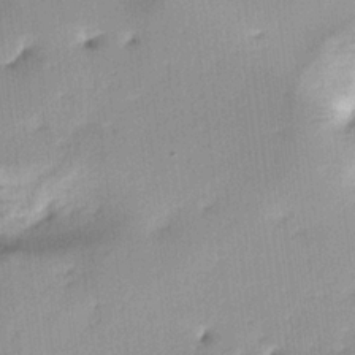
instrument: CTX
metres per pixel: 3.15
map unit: lAa
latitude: -4.7274
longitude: -124.9514
